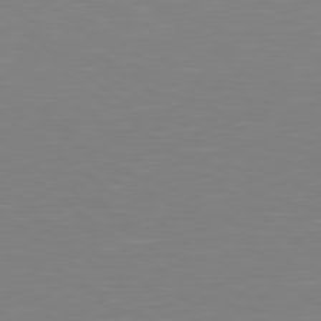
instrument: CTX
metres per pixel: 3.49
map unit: Hpe
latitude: 79.0459
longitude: -173.1025
